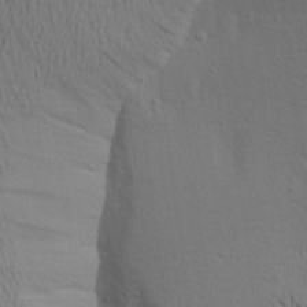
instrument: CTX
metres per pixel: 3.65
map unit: Aa
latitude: 19.5749
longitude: -144.0822
